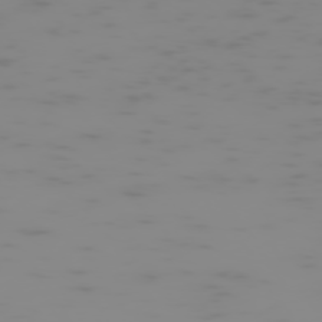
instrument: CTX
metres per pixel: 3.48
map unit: Hpe
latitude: -74.5952
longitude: 6.1228
